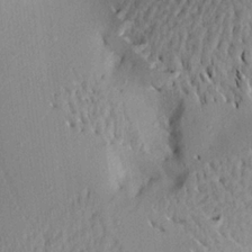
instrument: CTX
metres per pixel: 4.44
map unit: Aa
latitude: 20.7813
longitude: -147.9717
